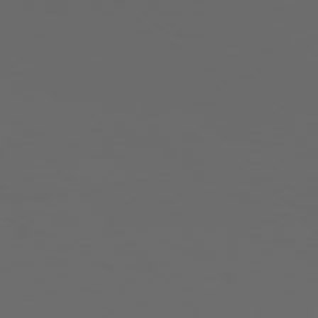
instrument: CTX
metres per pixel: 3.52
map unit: Hpe
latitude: 77.0269
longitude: -166.3278
